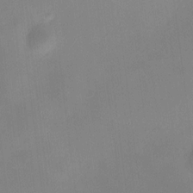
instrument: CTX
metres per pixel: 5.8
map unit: HNhu
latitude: 8.8947
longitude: 10.0661
